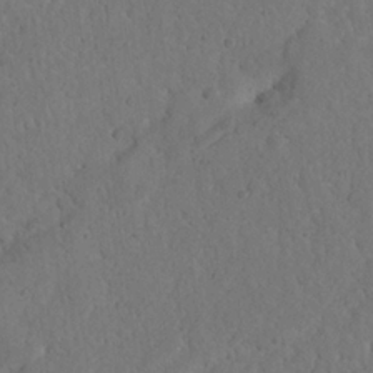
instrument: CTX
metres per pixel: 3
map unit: Nhu
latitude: 22.0633
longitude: -74.0255
